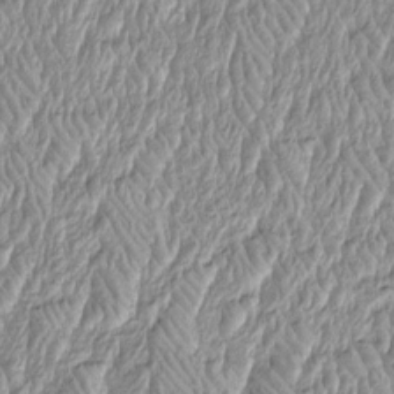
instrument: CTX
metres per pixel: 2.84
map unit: Htu
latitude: -4.2361
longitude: 158.7463
